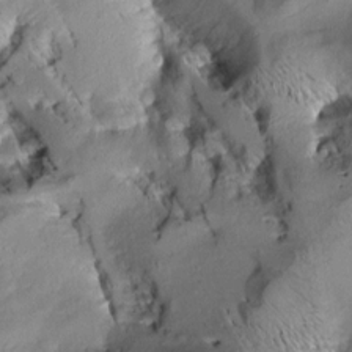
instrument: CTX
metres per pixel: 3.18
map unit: Aa
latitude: 9.0836
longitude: -142.4790
